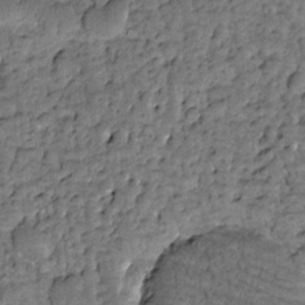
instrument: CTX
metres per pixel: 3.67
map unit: Htu
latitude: -3.3887
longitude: 173.5966
